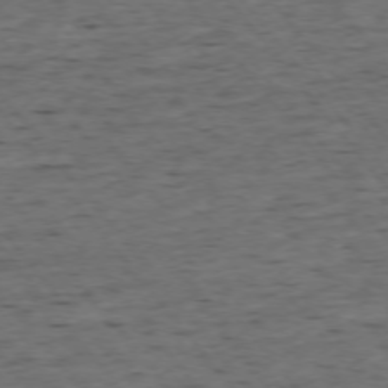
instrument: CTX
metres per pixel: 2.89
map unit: Ap
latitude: -75.5399
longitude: -90.8569
